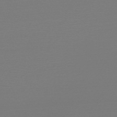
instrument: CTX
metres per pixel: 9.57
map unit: HNb
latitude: -50.7274
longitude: -43.6505
